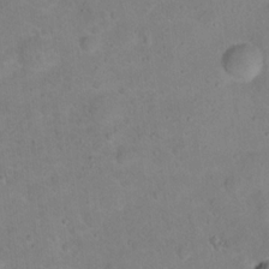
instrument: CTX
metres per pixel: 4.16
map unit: Hto
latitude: 16.5924
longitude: -37.4805
